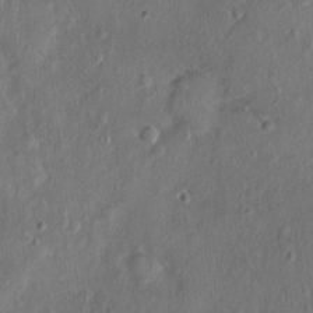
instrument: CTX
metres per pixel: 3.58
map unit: Nhu
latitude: 1.0458
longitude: -15.0459
